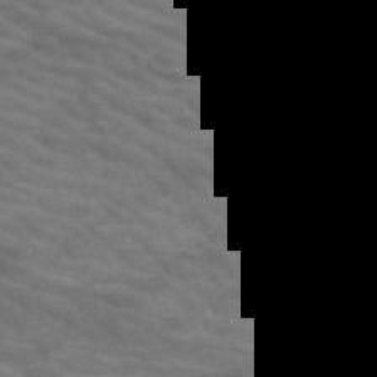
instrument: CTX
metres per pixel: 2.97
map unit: HNb
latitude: -53.3320
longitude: -44.4412
